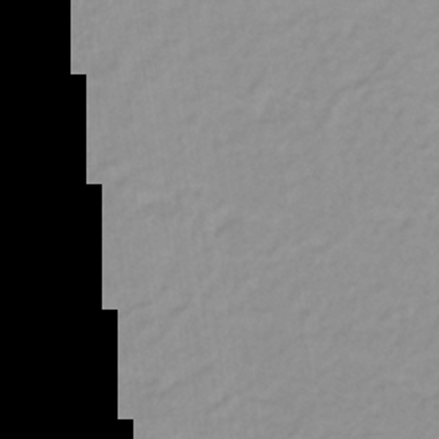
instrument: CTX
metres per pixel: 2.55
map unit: lHb
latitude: -31.8800
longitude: 64.6330
